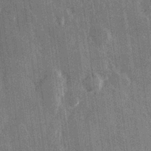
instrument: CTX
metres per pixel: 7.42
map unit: Hve
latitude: 27.9906
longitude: 147.6344
